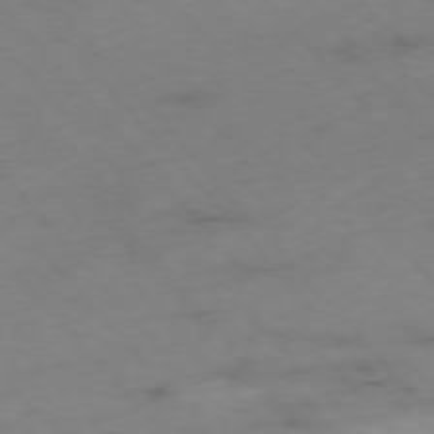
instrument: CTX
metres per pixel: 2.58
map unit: Hpe
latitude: -76.3873
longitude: -17.6883
